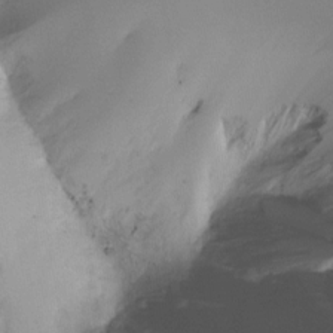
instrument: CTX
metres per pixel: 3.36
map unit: Ht
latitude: -16.3685
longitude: -48.8002
